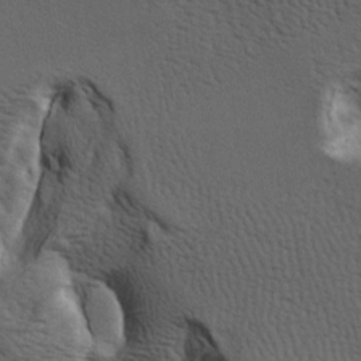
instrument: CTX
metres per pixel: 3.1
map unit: lAa
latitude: -7.0486
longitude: -125.2915
